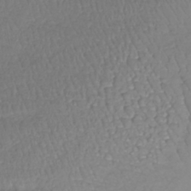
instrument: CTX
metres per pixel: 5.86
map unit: lHb
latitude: -39.4266
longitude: 69.9745
